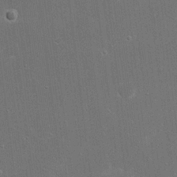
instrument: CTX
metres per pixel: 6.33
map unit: eHh
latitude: 20.7813
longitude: -68.3090
